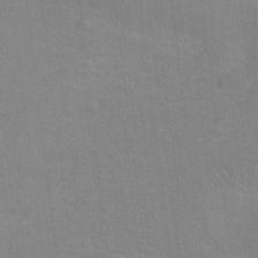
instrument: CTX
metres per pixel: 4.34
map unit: Ht
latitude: -1.3321
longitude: -33.1970
